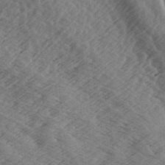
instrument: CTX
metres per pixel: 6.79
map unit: lAa
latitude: -7.0486
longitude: -123.8016
